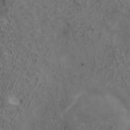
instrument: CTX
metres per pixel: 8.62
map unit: ANa
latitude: 42.3089
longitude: 33.6155
